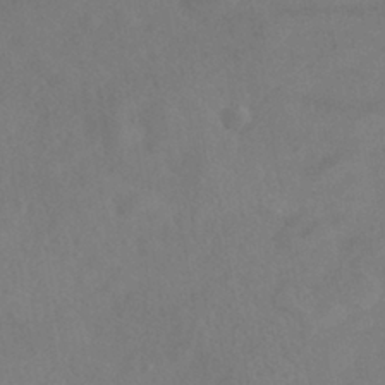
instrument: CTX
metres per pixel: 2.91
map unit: HNhu
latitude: -41.3321
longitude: 101.5210
